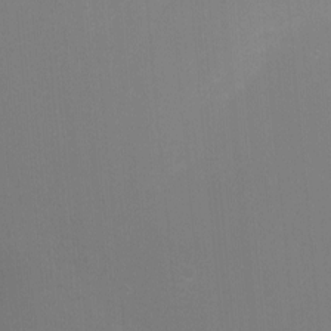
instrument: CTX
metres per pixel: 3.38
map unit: Nhu
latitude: -7.1809
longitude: -78.7624
